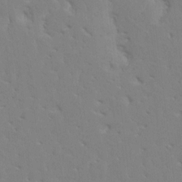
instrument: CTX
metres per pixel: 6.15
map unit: HNhu
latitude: 7.7827
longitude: -2.3467
